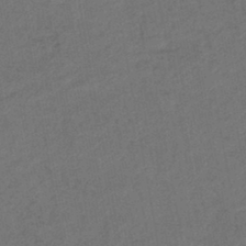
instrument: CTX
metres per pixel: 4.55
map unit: lHb
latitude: -43.2375
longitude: 68.3873
